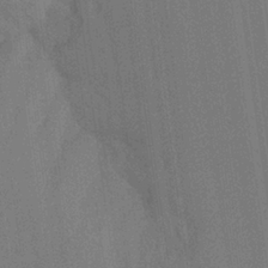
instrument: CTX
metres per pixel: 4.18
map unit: Ht
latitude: -16.0661
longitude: -47.6505
